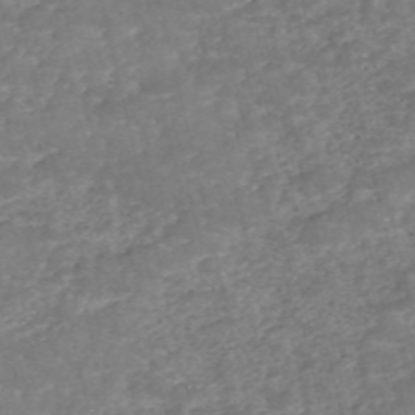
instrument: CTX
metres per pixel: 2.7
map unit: eHh
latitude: -55.1053
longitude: -90.3845
